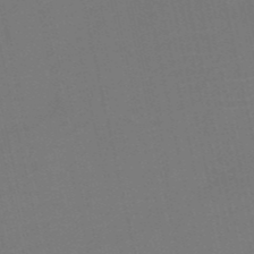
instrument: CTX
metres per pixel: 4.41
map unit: HNb
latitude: -52.3117
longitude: -48.1578
